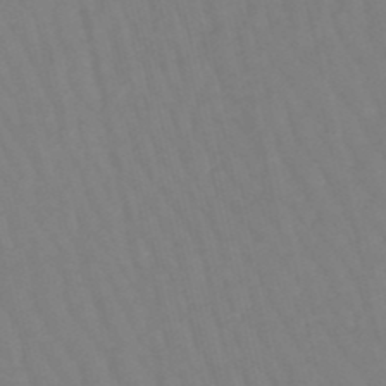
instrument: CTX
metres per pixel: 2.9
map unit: lHb
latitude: -49.4833
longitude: 76.1795
